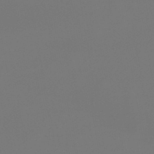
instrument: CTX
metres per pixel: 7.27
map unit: lHb
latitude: -47.1431
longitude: 71.1242
